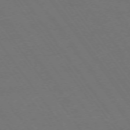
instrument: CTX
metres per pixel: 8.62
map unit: Ap
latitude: -74.8030
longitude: -70.4412
